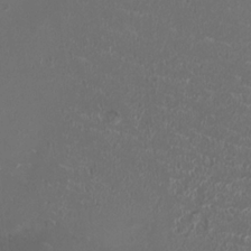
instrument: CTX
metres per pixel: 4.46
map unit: HNhu
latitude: -2.9541
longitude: -1.0269
